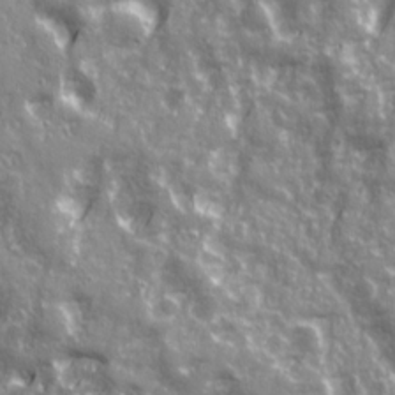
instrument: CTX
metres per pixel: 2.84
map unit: Ave
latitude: 21.1781
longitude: -132.9703
